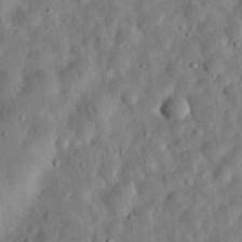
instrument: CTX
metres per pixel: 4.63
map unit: eHh
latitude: 32.9703
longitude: -75.3104
